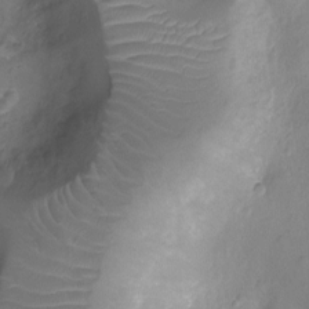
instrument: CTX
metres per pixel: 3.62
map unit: Ht
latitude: -9.1809
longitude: -21.0837
